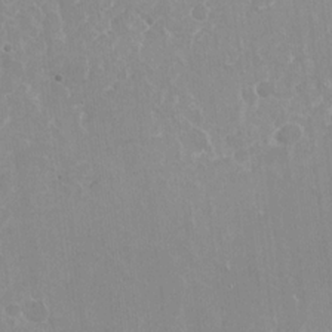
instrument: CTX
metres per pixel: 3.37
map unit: Nhu
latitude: -27.1809
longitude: -61.6694
